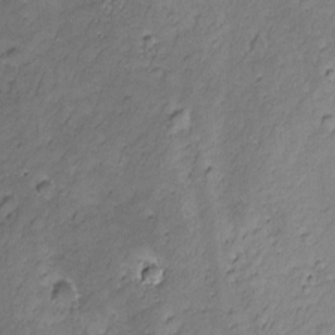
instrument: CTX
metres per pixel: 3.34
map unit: Nhu
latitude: -6.6329
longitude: -152.8380
